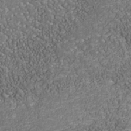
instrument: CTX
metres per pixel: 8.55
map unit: Nhu
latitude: -38.8975
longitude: -83.3859
